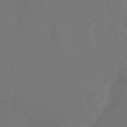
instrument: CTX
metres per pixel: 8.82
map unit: Ht
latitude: 1.4804
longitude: -34.2144
